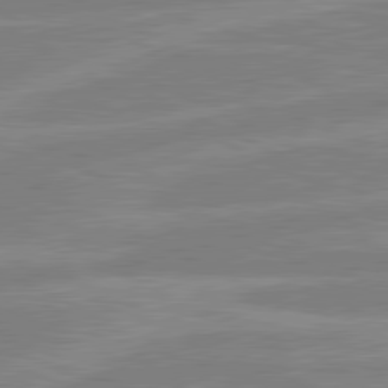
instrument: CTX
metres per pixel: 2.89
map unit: lApd
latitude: 80.8191
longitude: -170.2711
